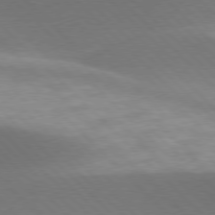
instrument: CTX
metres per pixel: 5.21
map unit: lApd
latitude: 77.2159
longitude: -51.3670
